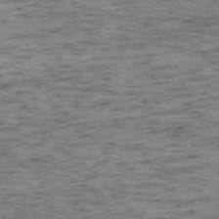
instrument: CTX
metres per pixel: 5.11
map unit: Ap
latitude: -73.6533
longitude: -73.3104
